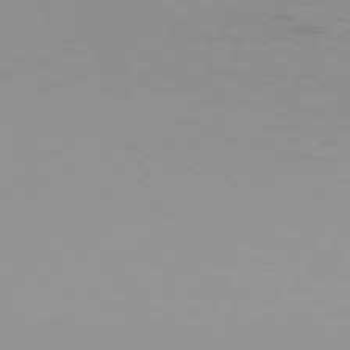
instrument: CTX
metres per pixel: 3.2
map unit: Hpe
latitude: 77.4804
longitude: -138.3467
